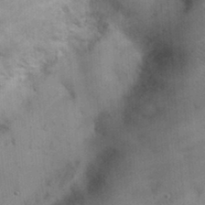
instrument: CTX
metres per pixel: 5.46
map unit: eHh
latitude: 25.4237
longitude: -65.1970
